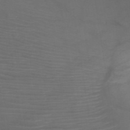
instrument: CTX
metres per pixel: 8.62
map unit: HNb
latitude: -49.9745
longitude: -45.6316
